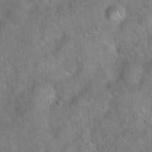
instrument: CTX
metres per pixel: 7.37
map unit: Hto
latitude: 18.0255
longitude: -52.7058
